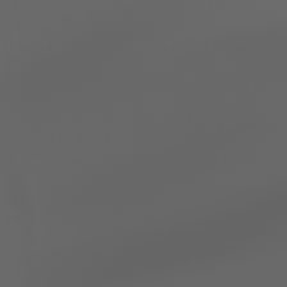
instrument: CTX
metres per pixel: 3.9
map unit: Nhu
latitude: -7.6344
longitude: -83.9339
